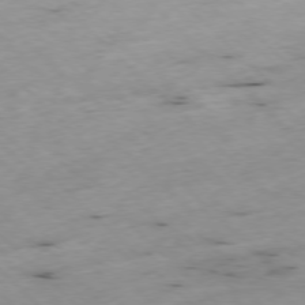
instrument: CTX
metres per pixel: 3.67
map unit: Ap
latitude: -77.5399
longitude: -60.9136
